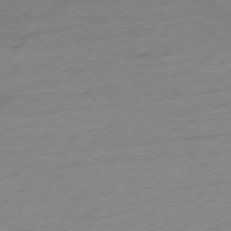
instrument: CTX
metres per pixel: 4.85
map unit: Ap
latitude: -78.5951
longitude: -71.3481
